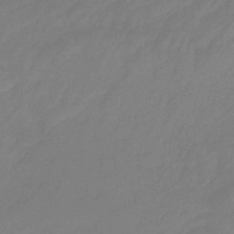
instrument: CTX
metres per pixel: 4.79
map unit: eHb
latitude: -30.5007
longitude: 72.7652
